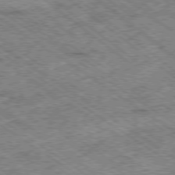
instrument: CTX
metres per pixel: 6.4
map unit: Ap
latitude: -79.2942
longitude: -51.5938
